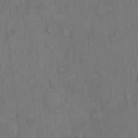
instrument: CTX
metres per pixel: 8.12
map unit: Hto
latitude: 10.5546
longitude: -61.1403
